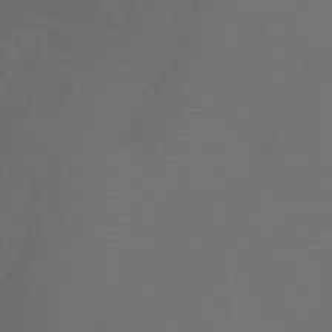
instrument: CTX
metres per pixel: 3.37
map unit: Nhu
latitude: -7.0486
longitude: -85.7450
